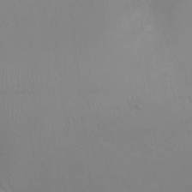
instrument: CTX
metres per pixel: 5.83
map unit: Ht
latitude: -5.0864
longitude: -18.9324
